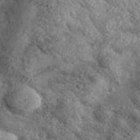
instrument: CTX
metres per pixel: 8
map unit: lHvf
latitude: 37.5182
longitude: -89.5372
